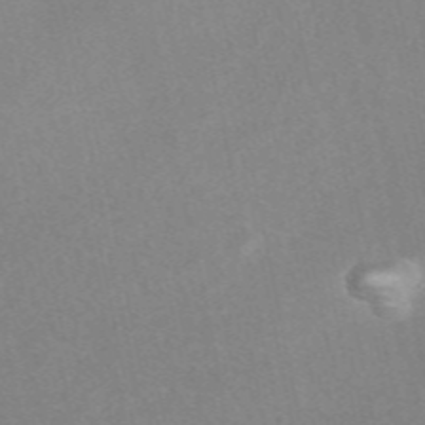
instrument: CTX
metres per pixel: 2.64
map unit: eAb
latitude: 48.8947
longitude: 118.4440
